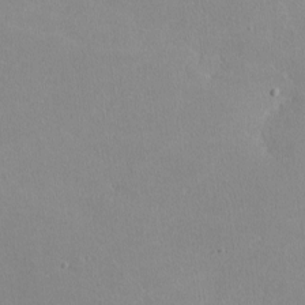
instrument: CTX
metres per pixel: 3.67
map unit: lHvf
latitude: -10.6519
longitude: -100.0255
